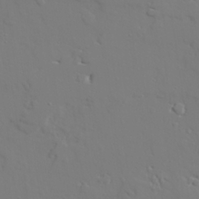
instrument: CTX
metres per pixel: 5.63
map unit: lAvf
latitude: 27.9339
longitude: -108.2522
